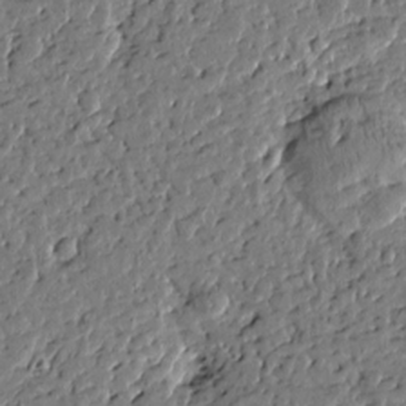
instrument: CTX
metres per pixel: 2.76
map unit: Htu
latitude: 0.2144
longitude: -178.4412
